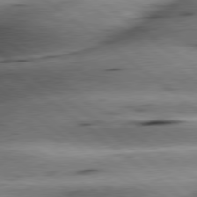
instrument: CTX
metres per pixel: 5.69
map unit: lApd
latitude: 79.3482
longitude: -140.8191
